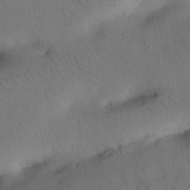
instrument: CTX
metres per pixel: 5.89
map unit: Nhu
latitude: 26.3278
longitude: -71.7072
